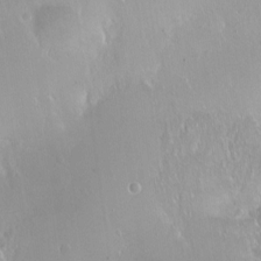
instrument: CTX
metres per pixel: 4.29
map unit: Ht
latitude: -14.1606
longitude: -41.5182
